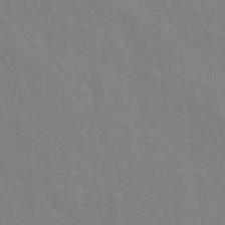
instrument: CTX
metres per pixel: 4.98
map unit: Nhu
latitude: 17.3104
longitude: -33.8205
